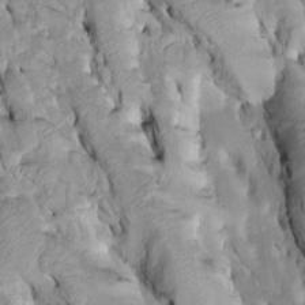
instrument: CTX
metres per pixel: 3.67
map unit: Htu
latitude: -2.2928
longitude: 149.4644
